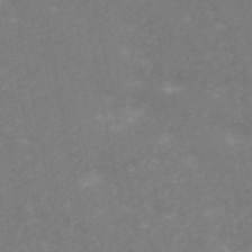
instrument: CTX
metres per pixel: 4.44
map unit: ANa
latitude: 46.7058
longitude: 25.8800
